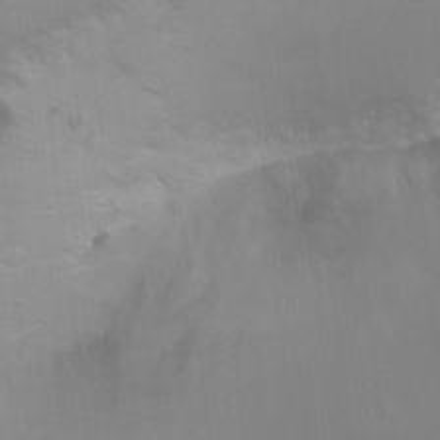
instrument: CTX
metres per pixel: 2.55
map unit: Ht
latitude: 0.4412
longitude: -35.5182
